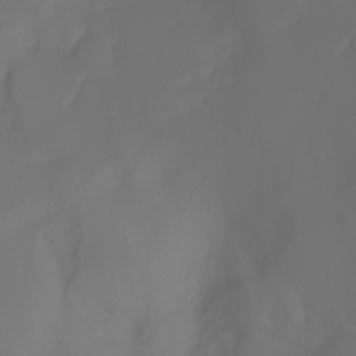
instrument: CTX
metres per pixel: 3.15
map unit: Htu
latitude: -7.3320
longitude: -71.8961
